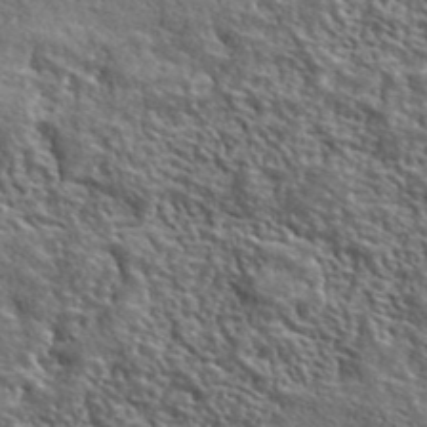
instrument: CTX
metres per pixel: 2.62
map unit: ANa
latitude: 41.3670
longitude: -86.6868
